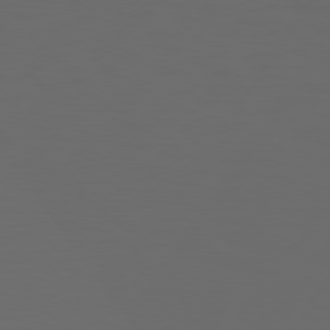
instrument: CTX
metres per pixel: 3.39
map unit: Hpe
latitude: 75.2915
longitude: -126.4223
